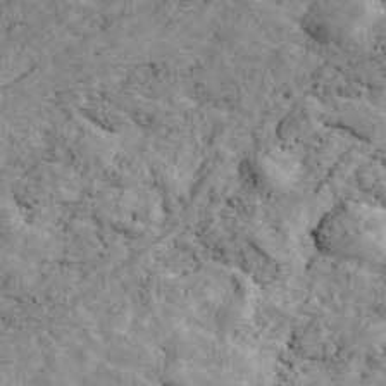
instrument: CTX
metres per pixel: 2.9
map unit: ANa
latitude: 43.0459
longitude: 47.9367
